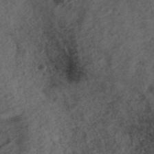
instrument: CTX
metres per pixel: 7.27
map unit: ANa
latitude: 39.6316
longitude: 18.5952
